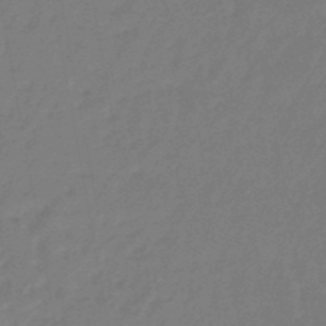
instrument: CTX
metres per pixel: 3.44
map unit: eHb
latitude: -46.4062
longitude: 82.2361
